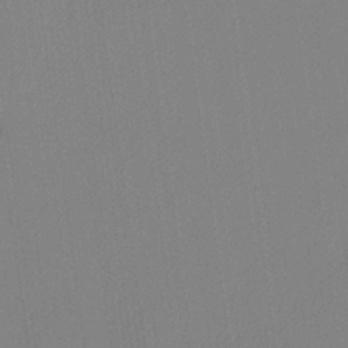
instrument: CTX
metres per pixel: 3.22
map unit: lHvf
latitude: 22.4223
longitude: 140.9164
